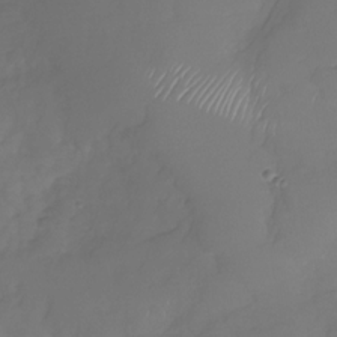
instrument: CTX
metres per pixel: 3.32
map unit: Nhu
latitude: -29.6722
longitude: -63.8962
